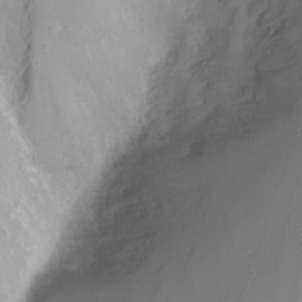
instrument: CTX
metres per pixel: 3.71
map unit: Nhu
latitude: -8.7652
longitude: -80.1200
